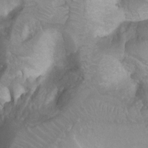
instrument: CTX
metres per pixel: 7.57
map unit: Ht
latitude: 2.2900
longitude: -24.7624
